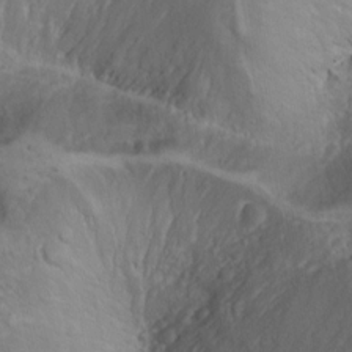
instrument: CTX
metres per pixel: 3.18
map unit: Nhu
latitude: -4.6329
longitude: -86.2711
